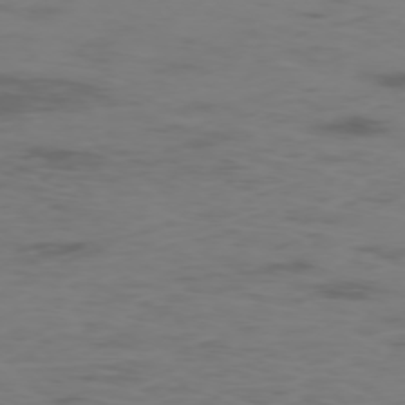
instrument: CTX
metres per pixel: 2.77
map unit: Hpe
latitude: -76.0850
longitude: -10.7246
